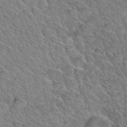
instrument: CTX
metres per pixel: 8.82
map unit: Hto
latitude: 34.1577
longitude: -47.3293
